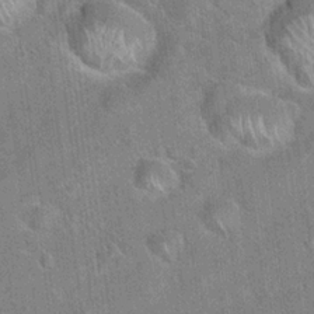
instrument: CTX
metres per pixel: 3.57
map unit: Hto
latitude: 20.8191
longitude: -51.8016
